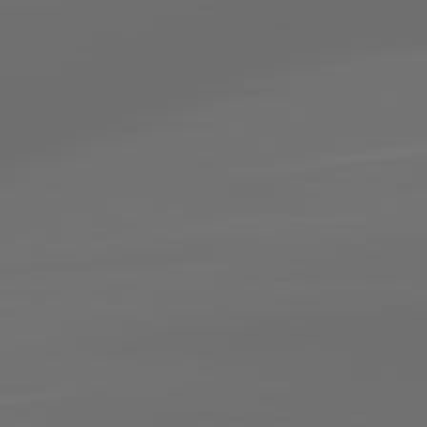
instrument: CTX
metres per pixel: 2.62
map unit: lApd
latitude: 83.5371
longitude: -128.7624
